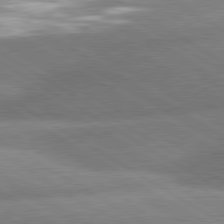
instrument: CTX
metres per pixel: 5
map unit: lApd
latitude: 80.4034
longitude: -162.4412
